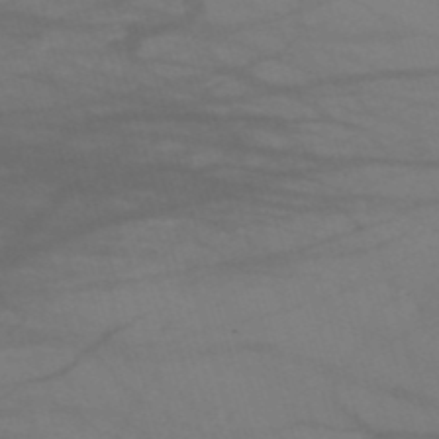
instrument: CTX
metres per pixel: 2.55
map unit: HNb
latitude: -53.6532
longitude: -49.7072
